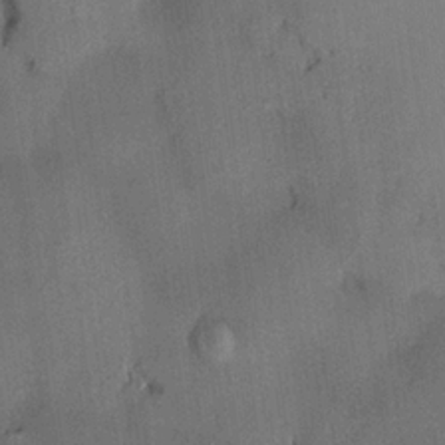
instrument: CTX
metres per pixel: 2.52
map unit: HNhu
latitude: 14.0633
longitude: 11.2754
